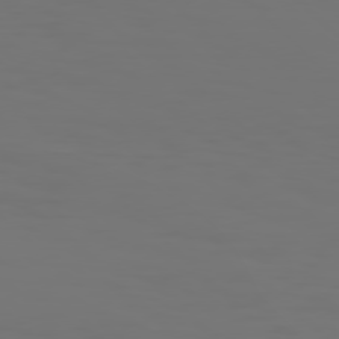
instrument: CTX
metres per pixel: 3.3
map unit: Hpe
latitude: 76.9891
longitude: -134.9702
